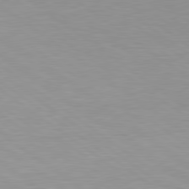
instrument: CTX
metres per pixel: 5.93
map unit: Hpe
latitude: 79.1214
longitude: -134.1389
